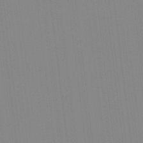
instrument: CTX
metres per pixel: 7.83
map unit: HNhu
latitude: -1.0865
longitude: -5.5371
